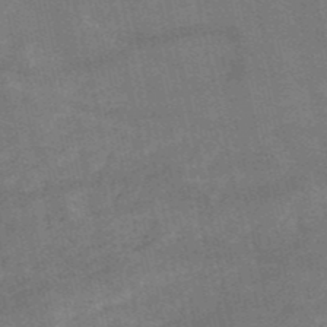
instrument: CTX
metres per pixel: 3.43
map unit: HNb
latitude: -52.1416
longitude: -39.1403
